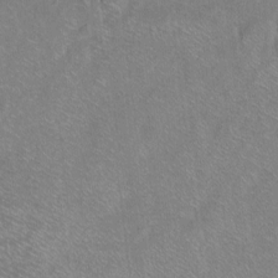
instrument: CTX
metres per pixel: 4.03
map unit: Ht
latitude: -7.0486
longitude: -36.8947
